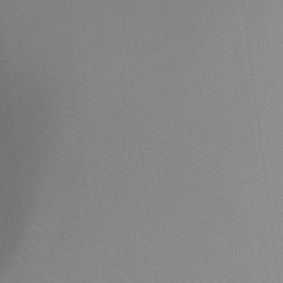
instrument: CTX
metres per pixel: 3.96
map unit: Ht
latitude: -4.5007
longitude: -27.5182
